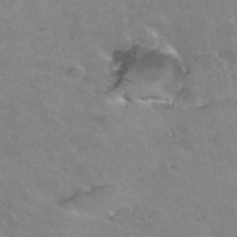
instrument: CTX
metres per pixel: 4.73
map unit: Hto
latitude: 36.1011
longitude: -43.6883
